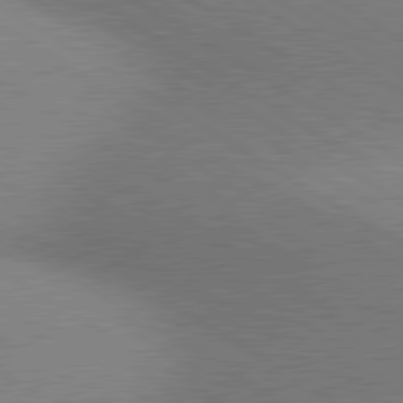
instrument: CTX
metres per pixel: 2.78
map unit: lApd
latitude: 80.5168
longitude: 126.7841
